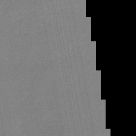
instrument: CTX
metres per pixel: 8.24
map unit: lHb
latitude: -48.1417
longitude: 71.6155
